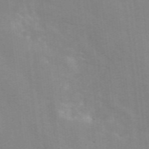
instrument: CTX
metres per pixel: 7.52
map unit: eAb
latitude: 49.0647
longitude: 119.3510
